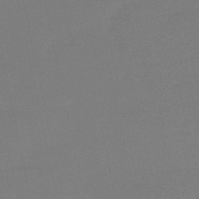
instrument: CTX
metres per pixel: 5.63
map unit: eHb
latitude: -50.1795
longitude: 77.6533
